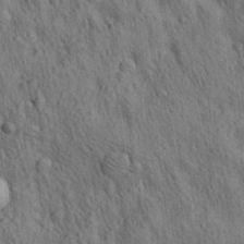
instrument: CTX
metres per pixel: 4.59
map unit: lAa
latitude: 21.8773
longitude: -138.6490
